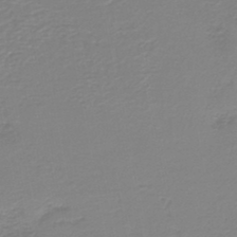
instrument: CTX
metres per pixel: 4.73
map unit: HNb
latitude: -45.6155
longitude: 52.5006
